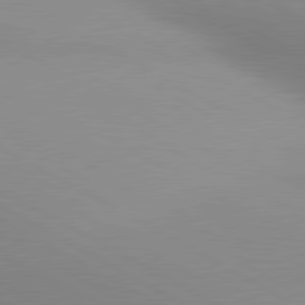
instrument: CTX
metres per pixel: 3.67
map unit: lApd
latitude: 80.6679
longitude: 135.7100
